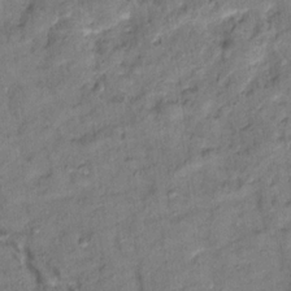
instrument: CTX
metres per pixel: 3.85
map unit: Hto
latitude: 15.1026
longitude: -31.1404
